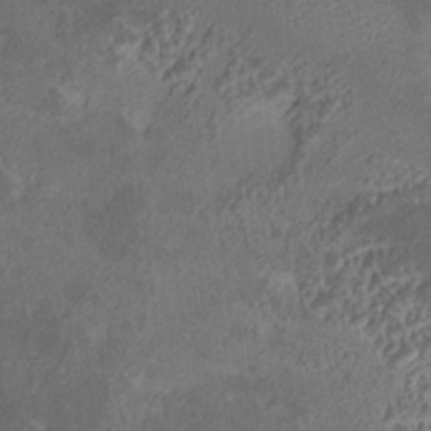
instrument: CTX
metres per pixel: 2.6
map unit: HNhu
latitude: 5.6316
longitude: 12.6141
